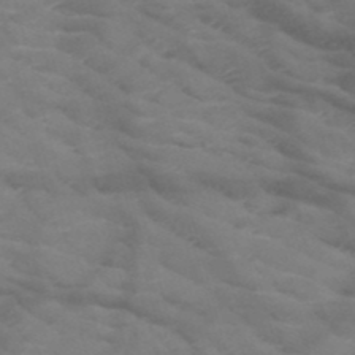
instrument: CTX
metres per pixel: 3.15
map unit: HNb
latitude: -50.3873
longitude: -46.6491
